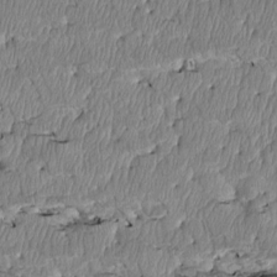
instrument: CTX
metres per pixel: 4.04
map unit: Htu
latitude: 4.0255
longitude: 151.1998
